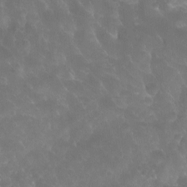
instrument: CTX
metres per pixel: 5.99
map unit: Aa
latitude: -9.2754
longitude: -72.1956
